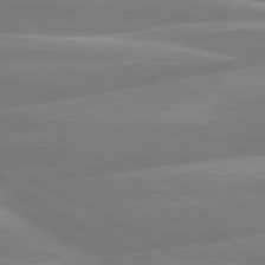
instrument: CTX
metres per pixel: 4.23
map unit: lApd
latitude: 80.4790
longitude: -134.2144
